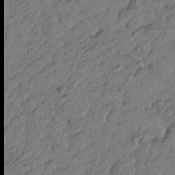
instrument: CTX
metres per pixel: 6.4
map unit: Htu
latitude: -6.1228
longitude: -179.9906
